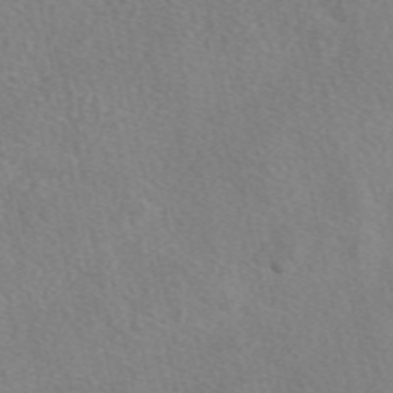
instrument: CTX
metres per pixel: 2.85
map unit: eAb
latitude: 49.1592
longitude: 111.3509
